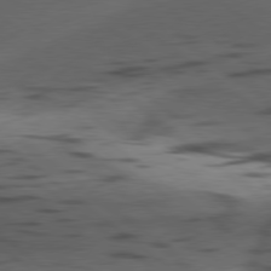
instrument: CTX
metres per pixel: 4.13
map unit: lApd
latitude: 79.0270
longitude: -50.2900
